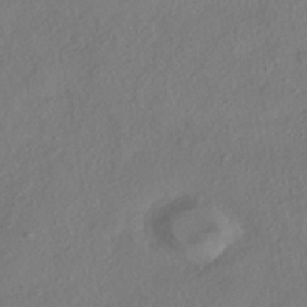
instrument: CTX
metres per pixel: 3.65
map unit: HNhu
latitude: -41.3509
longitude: 108.0472
